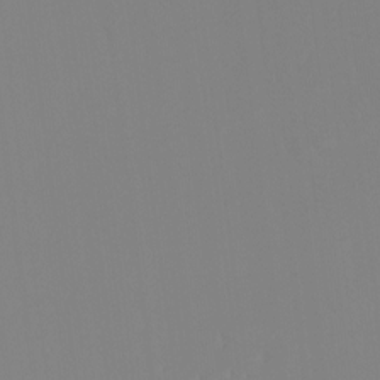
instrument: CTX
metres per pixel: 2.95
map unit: Ht
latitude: -15.1431
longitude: -50.8569
